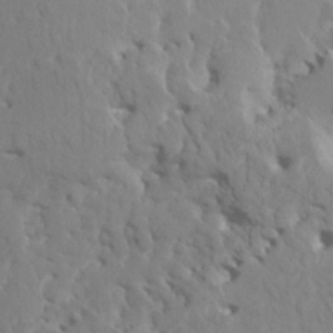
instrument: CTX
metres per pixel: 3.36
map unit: HNhu
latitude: 7.7639
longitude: -1.9150
